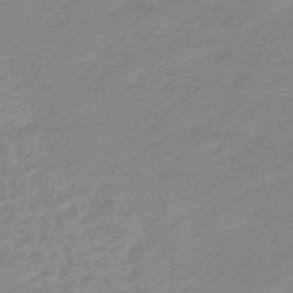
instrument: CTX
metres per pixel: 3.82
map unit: eHb
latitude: -45.4454
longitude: 82.4062
